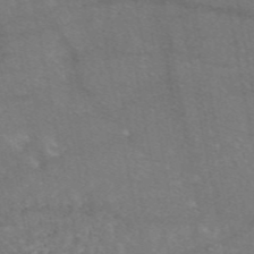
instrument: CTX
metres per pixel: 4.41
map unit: eAb
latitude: 47.5371
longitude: 120.2361
